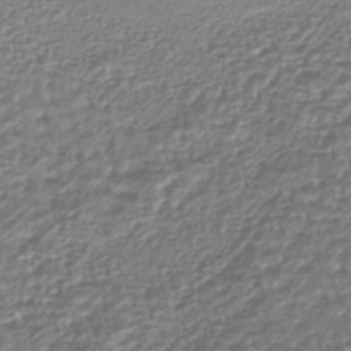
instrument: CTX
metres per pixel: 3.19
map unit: lHb
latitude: -41.5966
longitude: 72.2361
